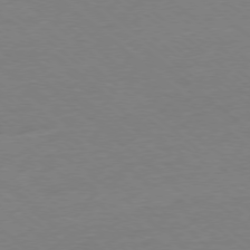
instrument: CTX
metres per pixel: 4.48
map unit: Ap
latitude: -77.8044
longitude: -96.3278
